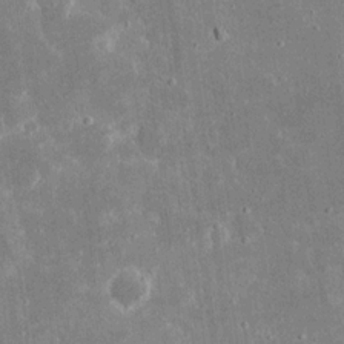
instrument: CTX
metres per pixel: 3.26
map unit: eHh
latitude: 16.2900
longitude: -71.2537
